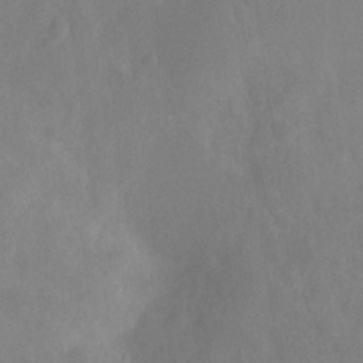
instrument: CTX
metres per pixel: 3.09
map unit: Ht
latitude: -10.8975
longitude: -23.8772
